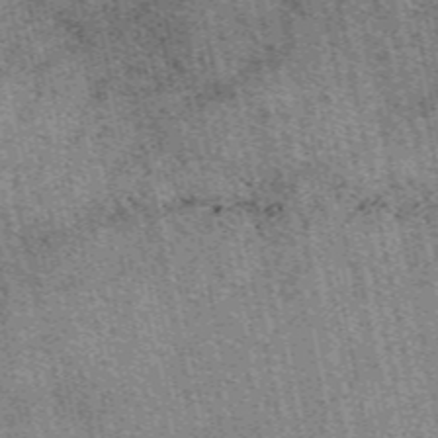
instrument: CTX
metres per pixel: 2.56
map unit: eAb
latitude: 50.2333
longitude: 114.9353
